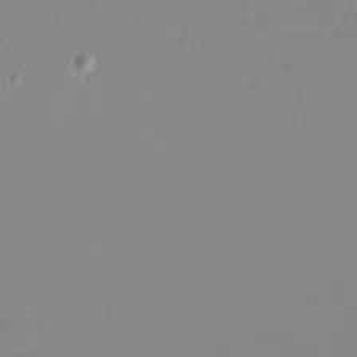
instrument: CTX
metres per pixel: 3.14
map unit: eHh
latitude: -4.1039
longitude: -86.3845
